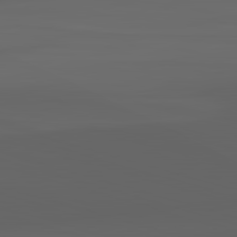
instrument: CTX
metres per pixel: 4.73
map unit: lApd
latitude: 82.8757
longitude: -134.3278
